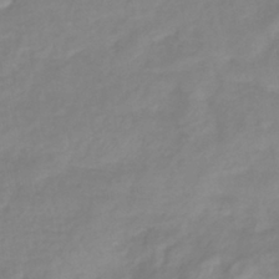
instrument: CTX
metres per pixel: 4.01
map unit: eHb
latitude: -40.7274
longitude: 80.8786
